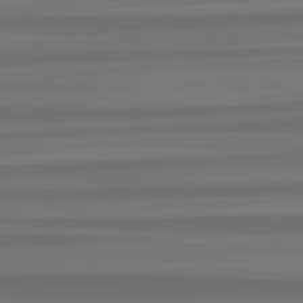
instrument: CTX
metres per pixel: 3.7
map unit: lApd
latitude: 82.4601
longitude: -173.7260
